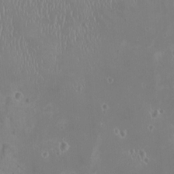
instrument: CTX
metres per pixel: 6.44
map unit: HNhu
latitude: -1.1620
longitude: 1.4455
